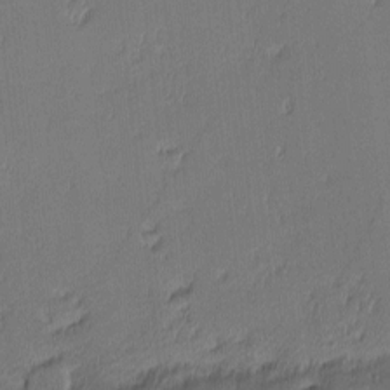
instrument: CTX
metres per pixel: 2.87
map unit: eHh
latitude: -3.3320
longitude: -82.4601
